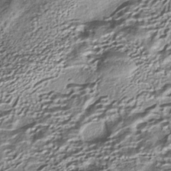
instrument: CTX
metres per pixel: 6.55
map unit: HNhu
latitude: -40.4818
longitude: 107.7100
